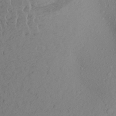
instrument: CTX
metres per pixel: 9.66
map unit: Aa
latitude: 24.6868
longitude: -147.2159
